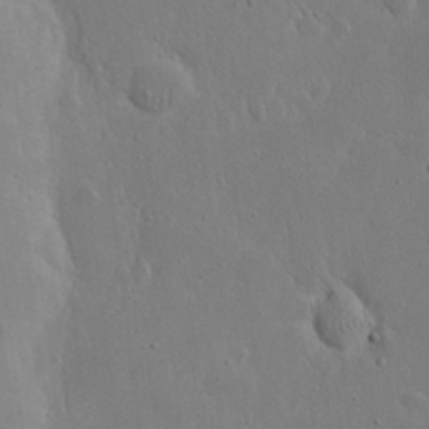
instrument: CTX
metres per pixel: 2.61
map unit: eHh
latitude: 20.4979
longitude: -71.2348
